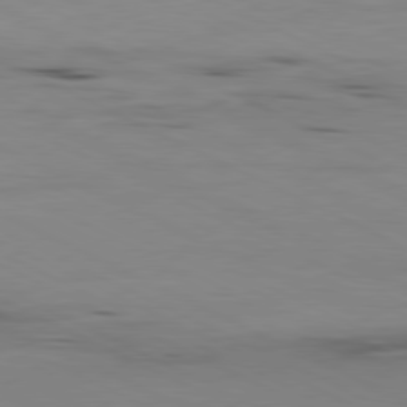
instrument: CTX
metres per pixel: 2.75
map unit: Ap
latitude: -81.2187
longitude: -94.6869
